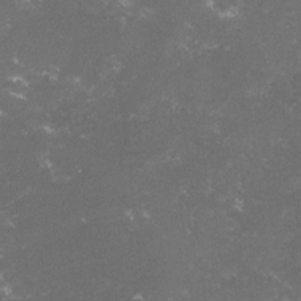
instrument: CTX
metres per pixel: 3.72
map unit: lHvf
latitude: -15.3888
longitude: -101.8961
